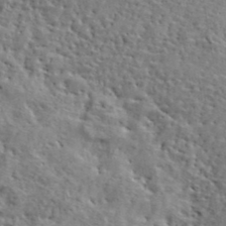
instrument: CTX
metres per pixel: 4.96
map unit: lHvf
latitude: 40.7246
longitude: -85.9150
